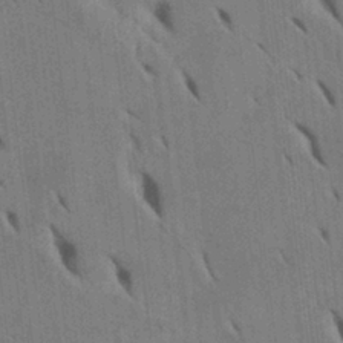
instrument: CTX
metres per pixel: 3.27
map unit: Htu
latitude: 2.1011
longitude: 148.6330
